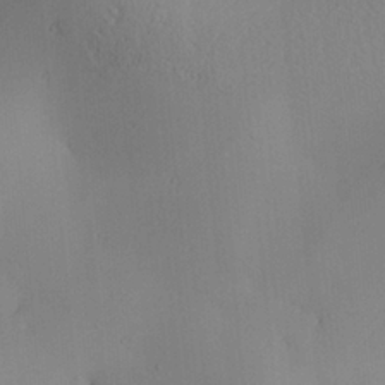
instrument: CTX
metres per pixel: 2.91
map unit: Aa
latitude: 27.7828
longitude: -131.7450
